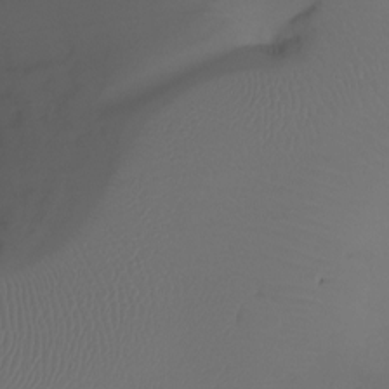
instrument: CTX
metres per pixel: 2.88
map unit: Ht
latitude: -7.7477
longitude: -29.7449
